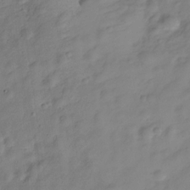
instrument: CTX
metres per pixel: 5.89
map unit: Hve
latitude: -29.0487
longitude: 93.6344
